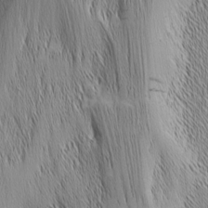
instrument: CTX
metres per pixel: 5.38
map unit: Nhu
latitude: -6.3117
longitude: -152.1578
